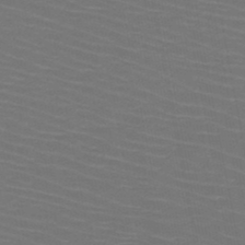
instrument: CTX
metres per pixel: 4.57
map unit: HNb
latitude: -47.7477
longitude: -45.2726
